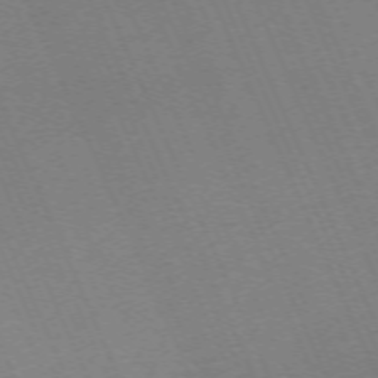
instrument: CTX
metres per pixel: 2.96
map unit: Hpe
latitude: -70.5952
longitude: 12.1417
